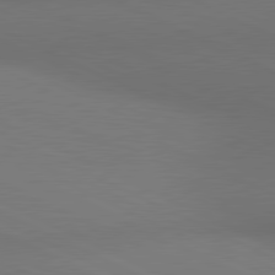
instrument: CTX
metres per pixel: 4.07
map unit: lApd
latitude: 81.0458
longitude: 137.6155
